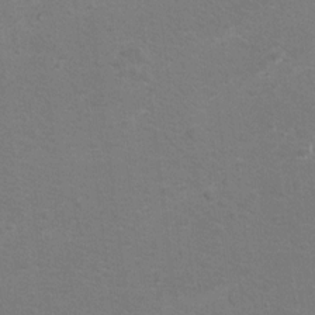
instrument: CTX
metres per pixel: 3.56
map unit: Hto
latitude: 8.3278
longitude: -30.9703
